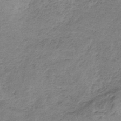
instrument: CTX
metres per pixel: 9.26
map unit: HNb
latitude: -34.4818
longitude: 56.8786
